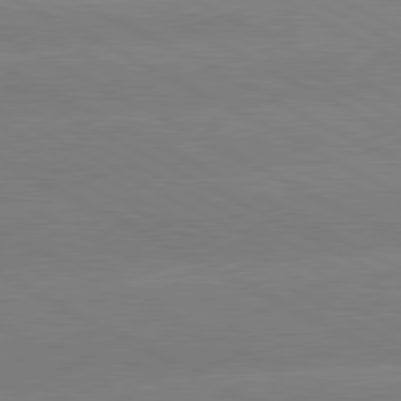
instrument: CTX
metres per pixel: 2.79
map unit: lApd
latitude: 80.6679
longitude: -147.7450
